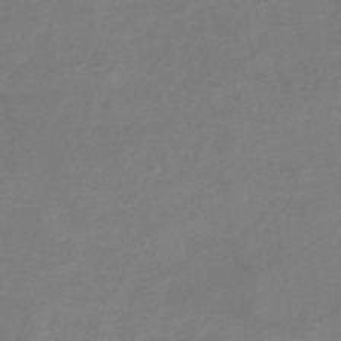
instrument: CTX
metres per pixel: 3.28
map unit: eHb
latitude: -34.1039
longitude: 74.9353
